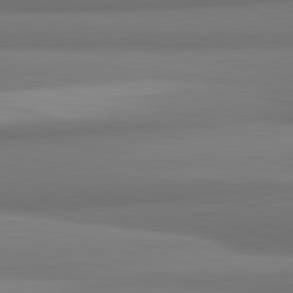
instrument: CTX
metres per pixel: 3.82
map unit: lApd
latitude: 82.1955
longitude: 169.5210
